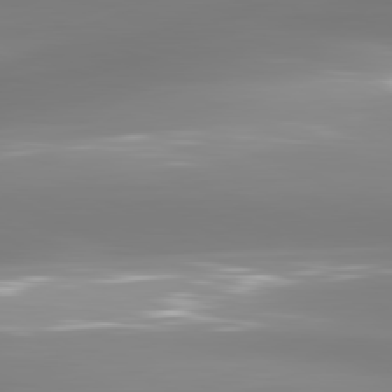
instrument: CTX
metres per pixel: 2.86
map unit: lApd
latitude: 81.0836
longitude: -134.3089
